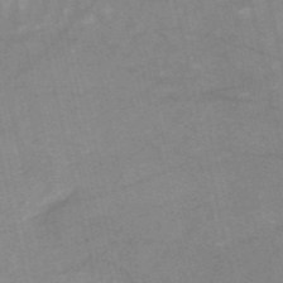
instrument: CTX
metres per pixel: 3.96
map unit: HNb
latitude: -54.1984
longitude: -43.4238
